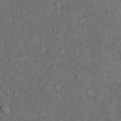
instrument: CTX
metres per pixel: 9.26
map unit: Hto
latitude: 10.8191
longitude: -59.5938
